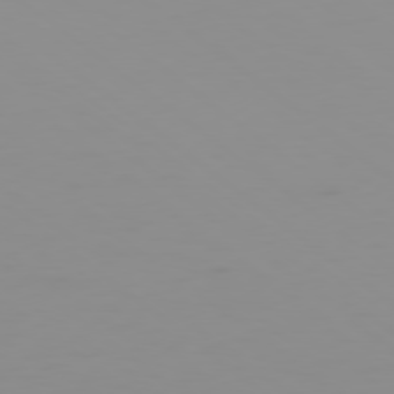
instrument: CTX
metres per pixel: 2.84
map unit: Ap
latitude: -79.1809
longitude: -70.7435
